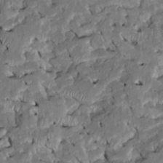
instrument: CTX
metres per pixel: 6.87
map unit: Htu
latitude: -7.1998
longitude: 145.6533
